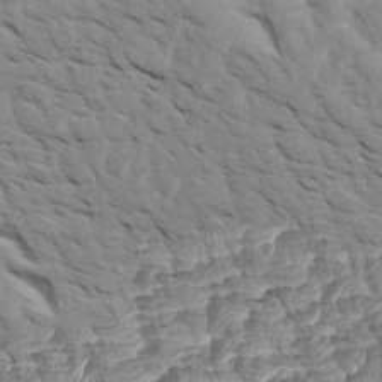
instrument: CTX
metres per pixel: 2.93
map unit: Htu
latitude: 0.8569
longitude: 145.7478
